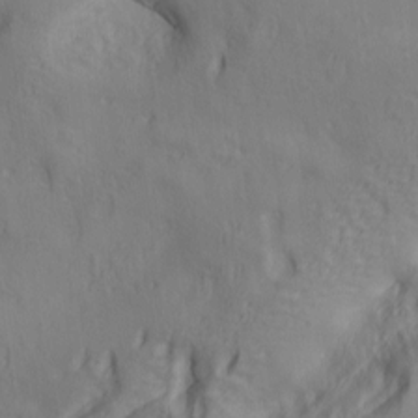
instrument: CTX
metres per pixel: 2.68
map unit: lAa
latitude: 5.4237
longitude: -114.3089
